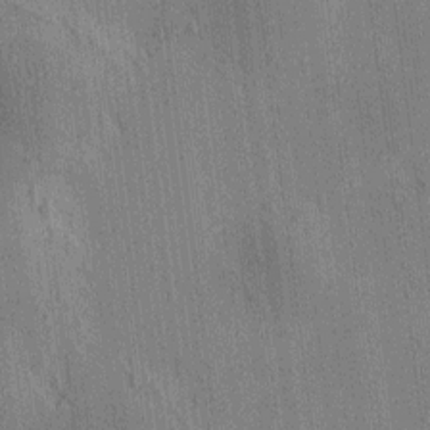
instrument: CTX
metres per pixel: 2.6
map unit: HNhu
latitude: 8.3656
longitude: 15.4833
